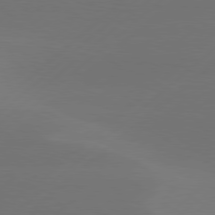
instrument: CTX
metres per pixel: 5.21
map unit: Hpe
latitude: 78.3656
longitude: -131.1215
